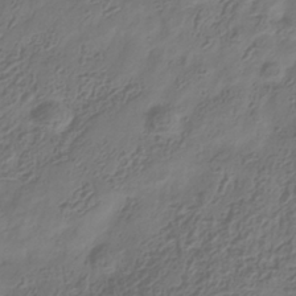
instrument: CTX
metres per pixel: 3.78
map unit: Hve
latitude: -35.1620
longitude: 88.4629
